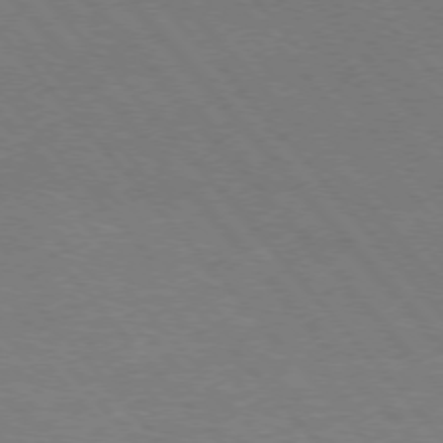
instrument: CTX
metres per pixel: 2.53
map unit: Hpe
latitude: -76.3873
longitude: -13.2348
